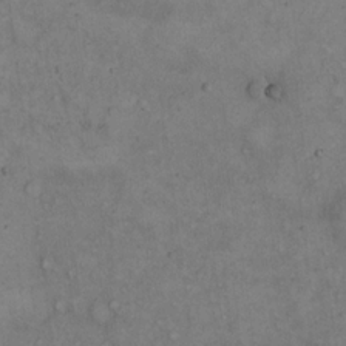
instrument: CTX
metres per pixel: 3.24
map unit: Hto
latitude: 15.6883
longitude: -61.7827
